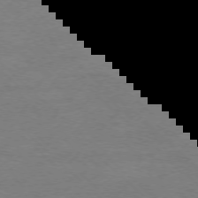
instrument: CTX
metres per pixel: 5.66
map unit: Ap
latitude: -75.8801
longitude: -77.3103
